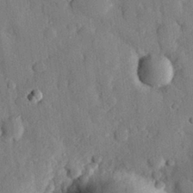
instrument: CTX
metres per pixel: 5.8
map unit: eHh
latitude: 27.9150
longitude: -77.9150
